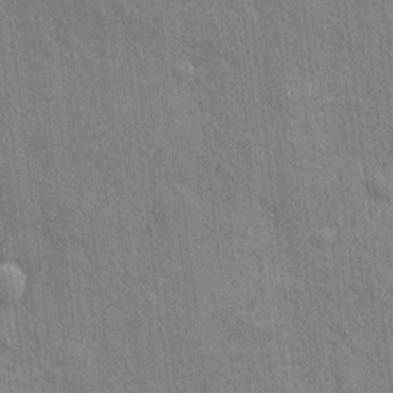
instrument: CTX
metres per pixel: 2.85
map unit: eHh
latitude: 4.0444
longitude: -75.1781
